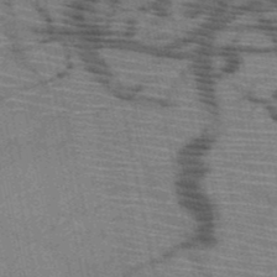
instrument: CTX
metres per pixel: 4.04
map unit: HNb
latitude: -50.9353
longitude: -44.4979
